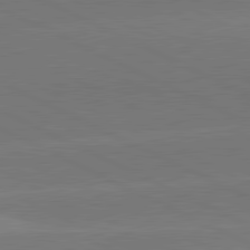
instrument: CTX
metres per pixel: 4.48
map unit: lApd
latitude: 81.5560
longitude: -154.1578
